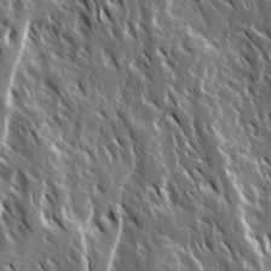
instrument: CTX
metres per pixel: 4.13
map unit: Ave
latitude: 15.0837
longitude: -133.1025
